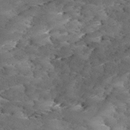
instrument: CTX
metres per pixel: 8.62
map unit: Ave
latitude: 17.6127
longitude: -136.1956
